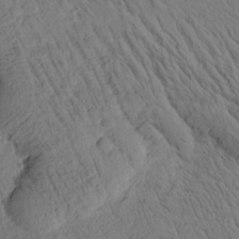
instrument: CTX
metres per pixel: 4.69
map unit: Htu
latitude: 3.0080
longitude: 178.0850
